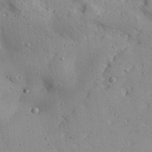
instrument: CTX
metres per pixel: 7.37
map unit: Aa
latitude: 32.0255
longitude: -133.0081
